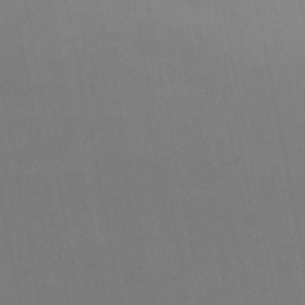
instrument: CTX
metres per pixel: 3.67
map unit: lHb
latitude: -49.2565
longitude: 67.9556
